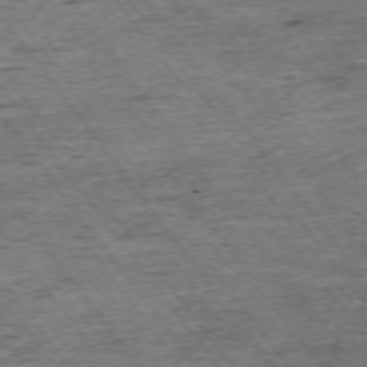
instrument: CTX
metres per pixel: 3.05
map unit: Ap
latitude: -74.8408
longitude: -87.5749
